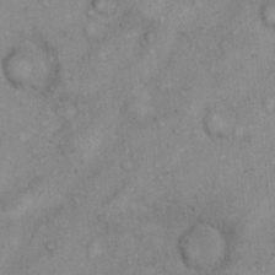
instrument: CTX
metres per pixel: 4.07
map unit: eHh
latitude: 16.8002
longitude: -63.2348
